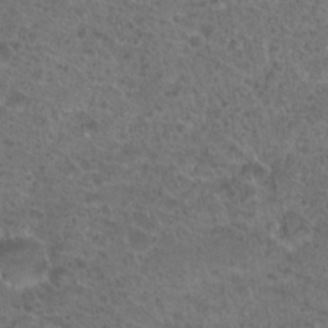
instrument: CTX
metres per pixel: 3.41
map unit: Hto
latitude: 19.4804
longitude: -40.3845
